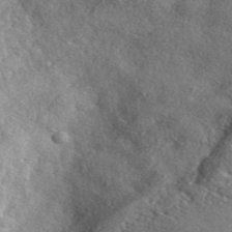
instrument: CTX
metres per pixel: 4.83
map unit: ANa
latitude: 41.9150
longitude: -86.5357
